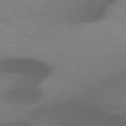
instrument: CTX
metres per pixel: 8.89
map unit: lApd
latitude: 79.3671
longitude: -50.4034
